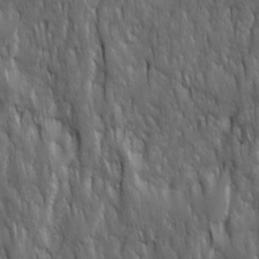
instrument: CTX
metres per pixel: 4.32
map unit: Ave
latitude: 15.8773
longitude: -134.5357
